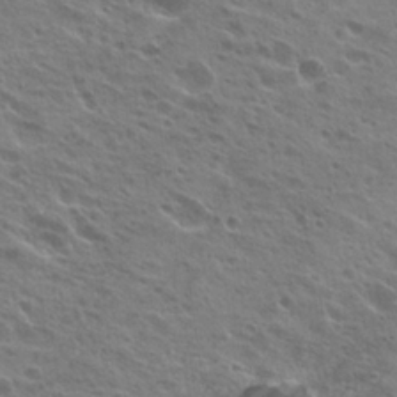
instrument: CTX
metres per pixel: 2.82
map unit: Hto
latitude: 24.3089
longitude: -30.6491
